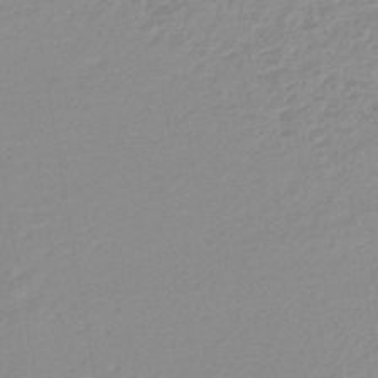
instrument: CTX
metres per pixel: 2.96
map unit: lHb
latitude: -44.4629
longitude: 72.3684
